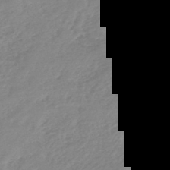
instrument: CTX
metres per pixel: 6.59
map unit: HNb
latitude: -45.7856
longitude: -35.0836
